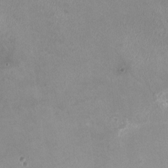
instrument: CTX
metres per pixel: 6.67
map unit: HNhu
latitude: -0.9542
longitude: -4.1956
